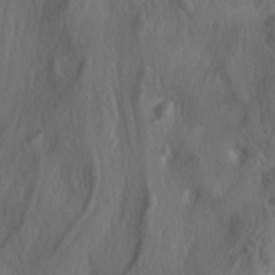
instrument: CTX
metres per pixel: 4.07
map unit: lAa
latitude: -5.2376
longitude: -124.2712
